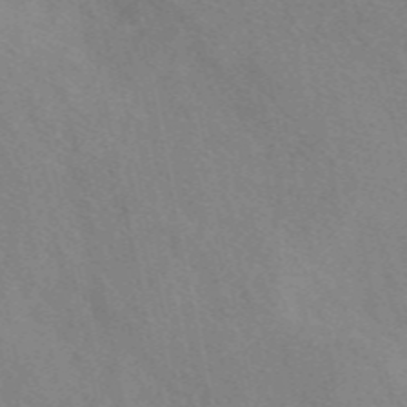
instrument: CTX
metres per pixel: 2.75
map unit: eAb
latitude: 47.8962
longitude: 119.7100
